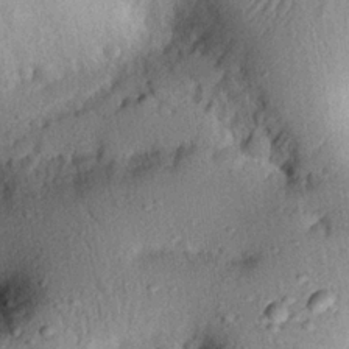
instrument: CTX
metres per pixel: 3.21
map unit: eHh
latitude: 24.7435
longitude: -78.9703
